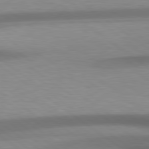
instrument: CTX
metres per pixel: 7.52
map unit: lApd
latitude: 79.2537
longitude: -134.2333
